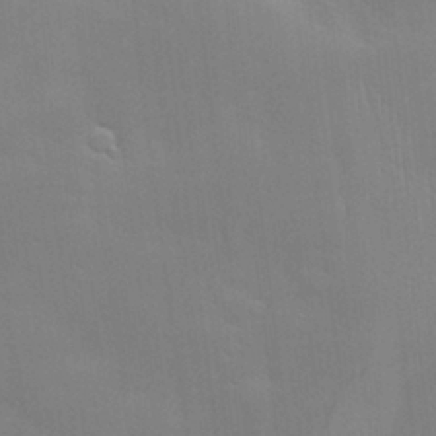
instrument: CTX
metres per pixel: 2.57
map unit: Hve
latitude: -10.4440
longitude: 174.1605
